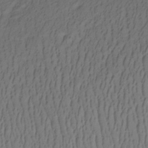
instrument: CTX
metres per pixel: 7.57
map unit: lHb
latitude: -33.0676
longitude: 66.0661
